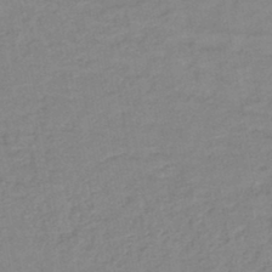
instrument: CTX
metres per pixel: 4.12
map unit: lHb
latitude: -44.2173
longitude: 80.5763
